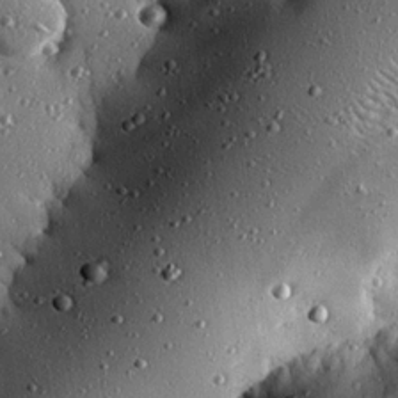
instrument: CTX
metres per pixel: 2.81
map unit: eHh
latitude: 23.6883
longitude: -90.4790
